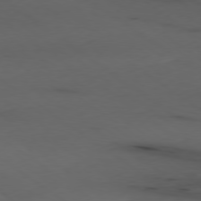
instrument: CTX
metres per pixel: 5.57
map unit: Ap
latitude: -79.6155
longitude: -58.6868
